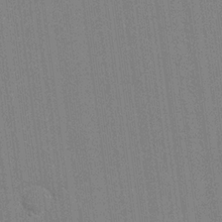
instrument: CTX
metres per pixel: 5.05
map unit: eHh
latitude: 18.6868
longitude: -68.0633
